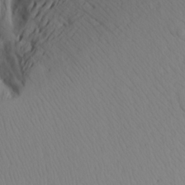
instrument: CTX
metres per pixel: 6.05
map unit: Aa
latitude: 17.4993
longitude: -144.0633
